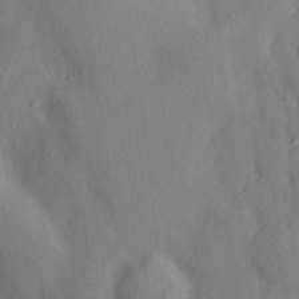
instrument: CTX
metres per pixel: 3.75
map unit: Nhu
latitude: 12.3467
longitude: -29.0836
